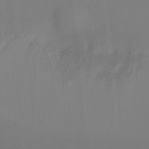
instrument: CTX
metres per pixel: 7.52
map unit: Ht
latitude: -10.5196
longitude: -29.2348
